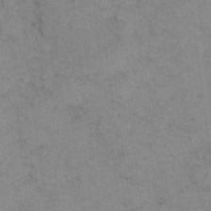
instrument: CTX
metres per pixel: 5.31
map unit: Hto
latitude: 6.1956
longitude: -62.0633
